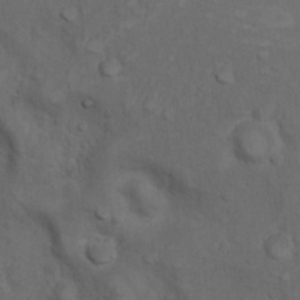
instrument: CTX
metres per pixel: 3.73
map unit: Nhu
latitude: 9.3860
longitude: -25.0647
